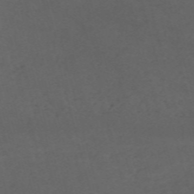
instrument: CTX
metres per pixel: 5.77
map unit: Nve
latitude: -58.6518
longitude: 59.2753
